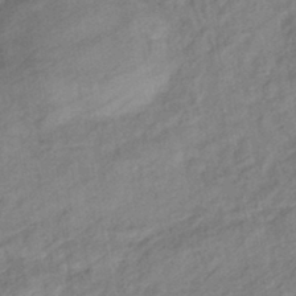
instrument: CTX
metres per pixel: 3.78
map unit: eHb
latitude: -41.4265
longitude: 83.1998
